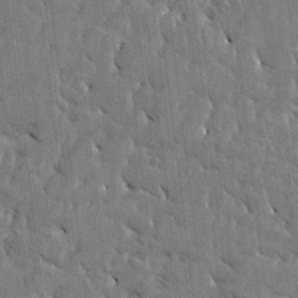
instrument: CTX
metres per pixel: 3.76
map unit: Htu
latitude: -4.3495
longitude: 176.6896
